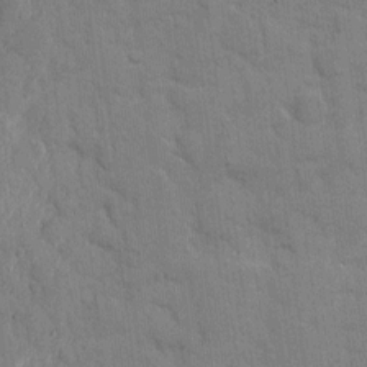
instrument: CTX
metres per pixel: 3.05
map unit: eHh
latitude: 8.9703
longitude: -67.1403
